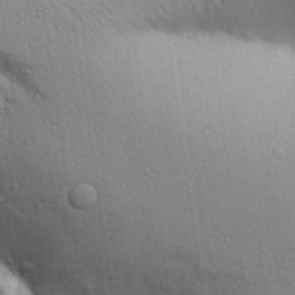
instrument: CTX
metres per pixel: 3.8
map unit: Aa
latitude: 29.9528
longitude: -147.7072
